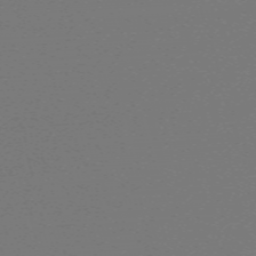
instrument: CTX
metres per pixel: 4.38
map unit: eHh
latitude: -63.3698
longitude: 52.1983
